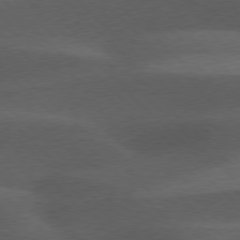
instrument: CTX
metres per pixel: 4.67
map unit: lApd
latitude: 77.0836
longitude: -60.4601
